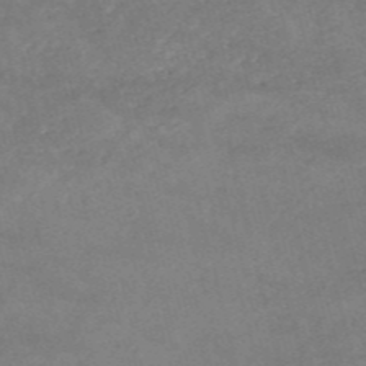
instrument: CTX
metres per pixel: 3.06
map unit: HNb
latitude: -54.2173
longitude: -35.7260
